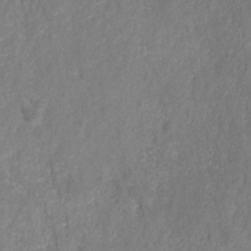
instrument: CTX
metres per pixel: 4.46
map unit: HNhu
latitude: -28.2928
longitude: 74.0661
